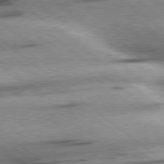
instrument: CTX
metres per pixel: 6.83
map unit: Hpe
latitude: 78.5546
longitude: -154.2333
